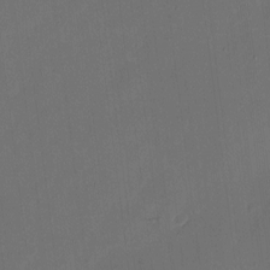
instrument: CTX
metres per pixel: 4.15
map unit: eHh
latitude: 5.5371
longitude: -68.5546
